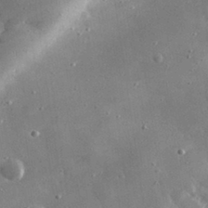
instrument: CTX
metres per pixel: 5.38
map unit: lHvf
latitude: 33.8016
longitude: -87.3104
